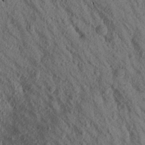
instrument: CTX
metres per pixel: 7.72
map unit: Aa
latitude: 16.4412
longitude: -146.8758
